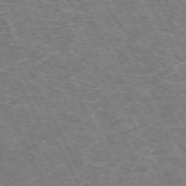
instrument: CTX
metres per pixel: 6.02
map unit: Hpe
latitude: -70.9164
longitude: 11.7289
